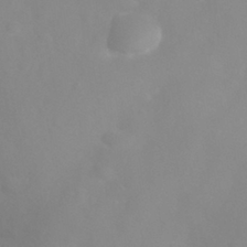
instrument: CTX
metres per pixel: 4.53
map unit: eHh
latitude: 31.5749
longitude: -58.1200
